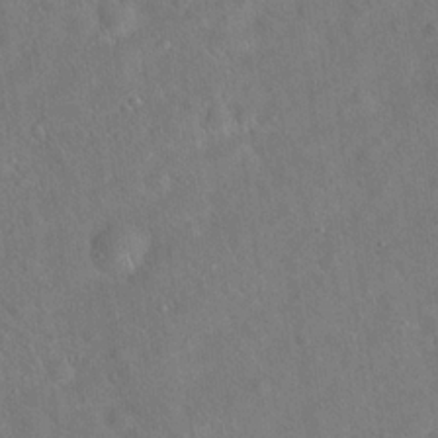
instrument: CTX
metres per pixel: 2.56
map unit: Hto
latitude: 19.9906
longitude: -53.6127
